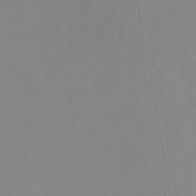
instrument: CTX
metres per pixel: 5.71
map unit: eHb
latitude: -37.4832
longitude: 74.9353
